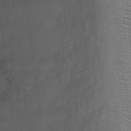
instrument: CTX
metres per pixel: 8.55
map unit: Hto
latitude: 14.7058
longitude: -39.4993
